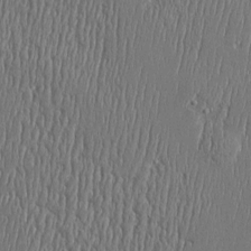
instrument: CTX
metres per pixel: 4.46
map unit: Htu
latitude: -5.6155
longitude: 175.4265
